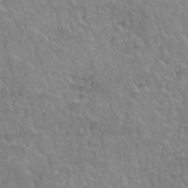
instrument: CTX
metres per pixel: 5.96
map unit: Hto
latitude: 35.8394
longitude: -45.4804
